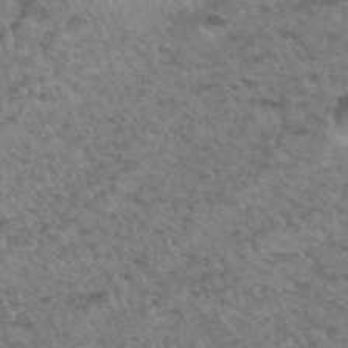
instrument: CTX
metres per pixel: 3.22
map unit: Hto
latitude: 33.9339
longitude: -49.1970
